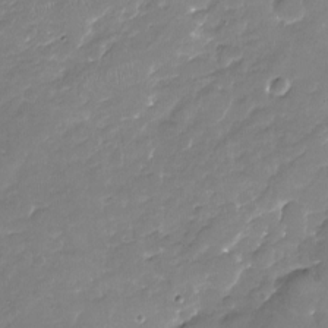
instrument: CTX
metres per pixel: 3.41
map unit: Nhu
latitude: -17.4455
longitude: -58.1578
